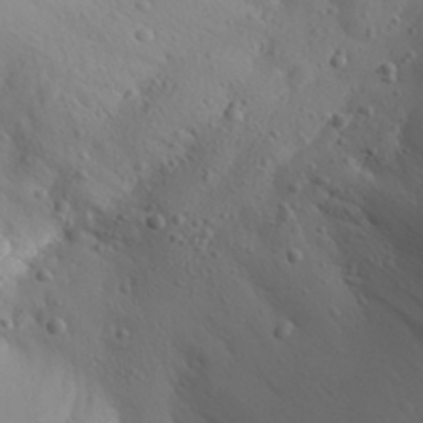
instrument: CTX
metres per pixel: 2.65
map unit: Aa
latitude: 30.7436
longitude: -143.0836
